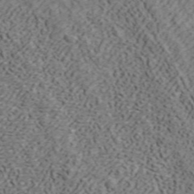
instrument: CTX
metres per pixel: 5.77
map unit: ANa
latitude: 45.0080
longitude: 45.1620
